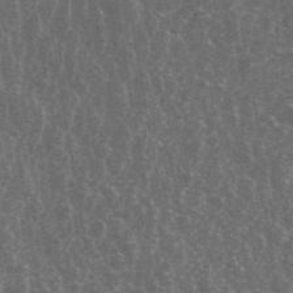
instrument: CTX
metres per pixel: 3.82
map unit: ANa
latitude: 43.6883
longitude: 16.2173
